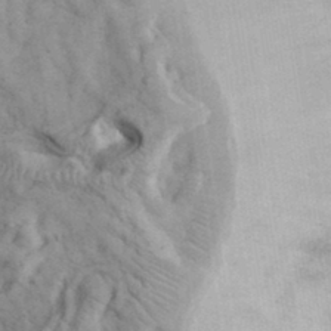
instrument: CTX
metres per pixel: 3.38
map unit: eHh
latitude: 33.8394
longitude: -67.9339
